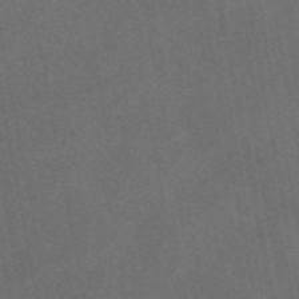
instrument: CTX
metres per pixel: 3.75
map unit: eAb
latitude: 47.5183
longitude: 117.3887
